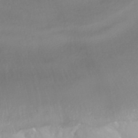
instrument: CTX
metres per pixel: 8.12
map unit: HNhu
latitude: -45.2187
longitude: 97.0487
